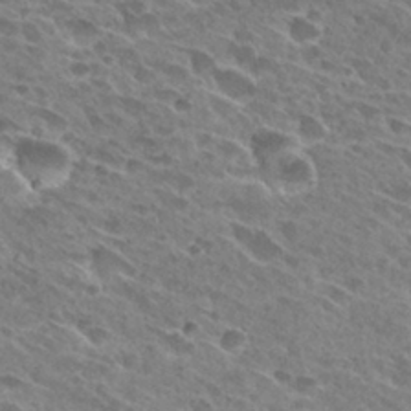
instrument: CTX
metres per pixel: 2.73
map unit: Hto
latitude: 27.9717
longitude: -42.1767
